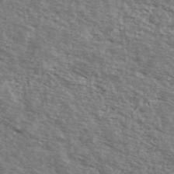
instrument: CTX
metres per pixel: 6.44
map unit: Ave
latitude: 39.3482
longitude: -110.0255
